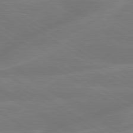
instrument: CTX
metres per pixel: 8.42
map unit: lApd
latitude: 79.5938
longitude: -143.4427
